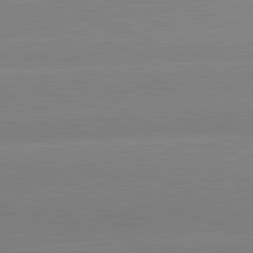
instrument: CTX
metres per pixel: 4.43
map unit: lApd
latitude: 81.1592
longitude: -151.0647
